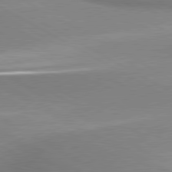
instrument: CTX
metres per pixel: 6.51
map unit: lApd
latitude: 80.1956
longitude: 167.8233
